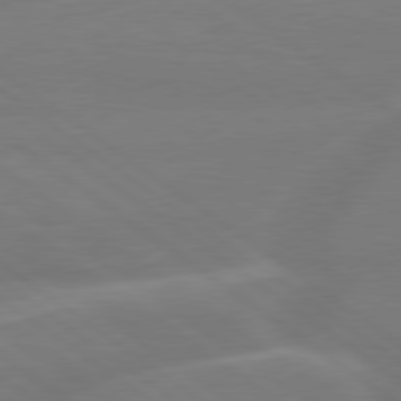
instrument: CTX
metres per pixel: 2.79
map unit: lApd
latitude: 79.3671
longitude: -141.8394
